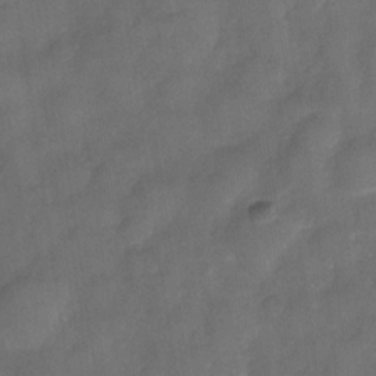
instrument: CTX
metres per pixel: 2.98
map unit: Nve
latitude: -26.5573
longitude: -148.0255
